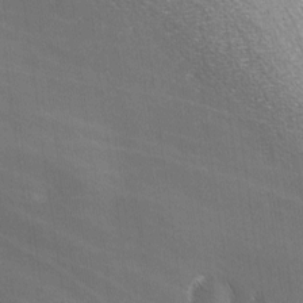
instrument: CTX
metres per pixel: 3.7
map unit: Ave
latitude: -5.3698
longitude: -120.6491
